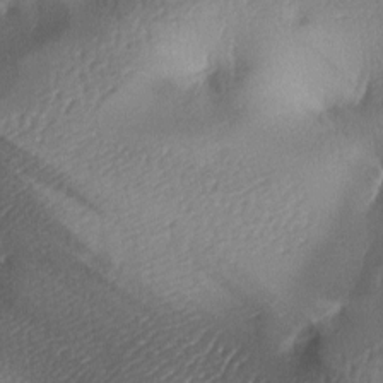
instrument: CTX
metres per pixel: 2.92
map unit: lAa
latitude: -8.4818
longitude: -127.8772
